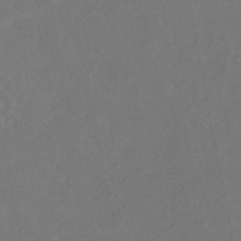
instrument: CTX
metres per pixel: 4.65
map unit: Nhe
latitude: -47.0675
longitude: -170.8002
